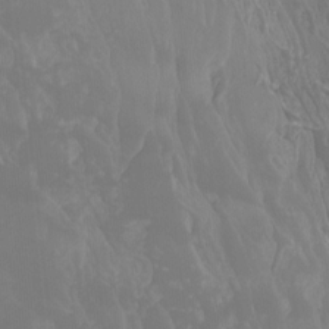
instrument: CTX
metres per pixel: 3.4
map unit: Nhu
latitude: -13.4077
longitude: -70.3845
